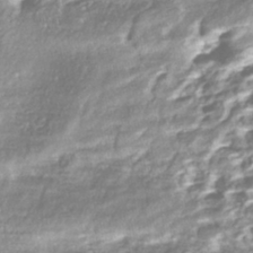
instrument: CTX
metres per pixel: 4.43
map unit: ANa
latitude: -42.6707
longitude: 107.7667
